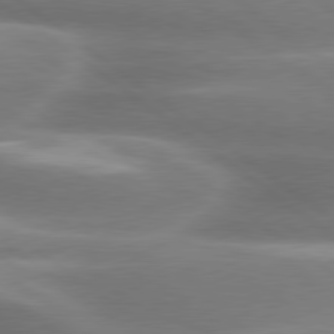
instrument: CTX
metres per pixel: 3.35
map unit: lApd
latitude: 79.7450
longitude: -118.5734
